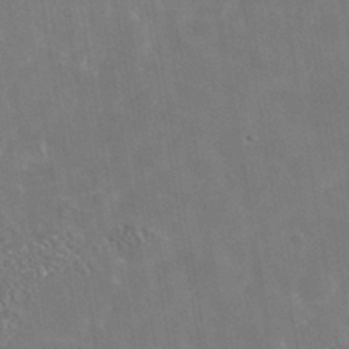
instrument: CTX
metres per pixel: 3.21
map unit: Nhe
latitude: -41.0108
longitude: -100.9892
